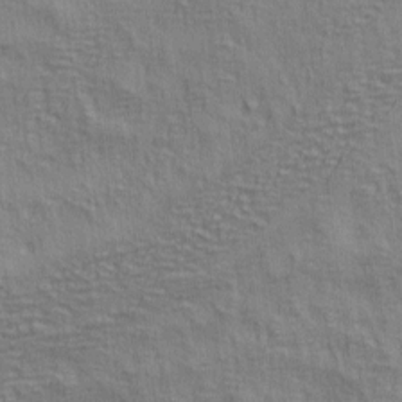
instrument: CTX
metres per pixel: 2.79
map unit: lAa
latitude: 5.2537
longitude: -114.5734
